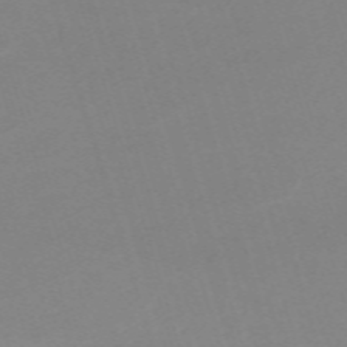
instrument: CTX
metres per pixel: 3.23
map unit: eHh
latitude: -62.4818
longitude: 48.9353
